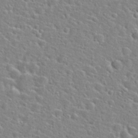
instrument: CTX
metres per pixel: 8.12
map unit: Hto
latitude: 25.3481
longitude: -48.0444
